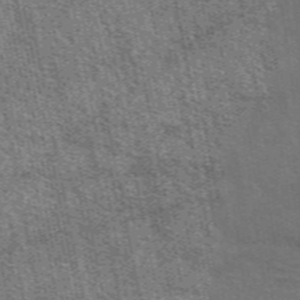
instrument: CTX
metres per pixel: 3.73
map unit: eAb
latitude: 50.8002
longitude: 112.5385
